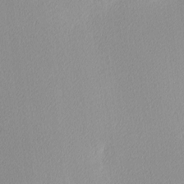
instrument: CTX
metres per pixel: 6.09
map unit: Ave
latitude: 3.6316
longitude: -113.2726
